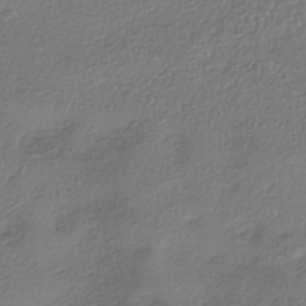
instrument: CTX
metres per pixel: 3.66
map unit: eHh
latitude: -41.9556
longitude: 118.0283
